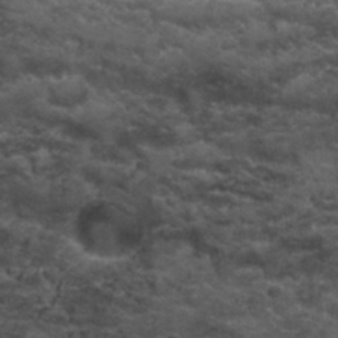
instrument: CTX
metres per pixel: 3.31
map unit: Nhu
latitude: 29.5560
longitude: -54.3845
